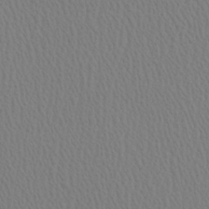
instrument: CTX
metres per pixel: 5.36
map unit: Ave
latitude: 23.8583
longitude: -135.0647
